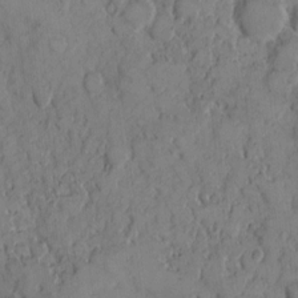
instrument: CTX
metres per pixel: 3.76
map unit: eHh
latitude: 7.7072
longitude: -63.3104
